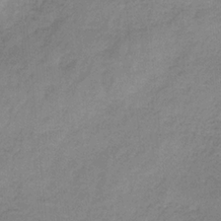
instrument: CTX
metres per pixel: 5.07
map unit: HNb
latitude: -33.5399
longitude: 58.6329
